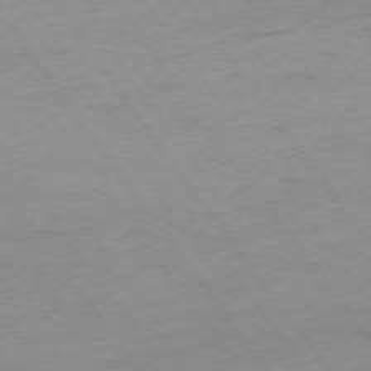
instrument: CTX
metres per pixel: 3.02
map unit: Ap
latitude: -74.5007
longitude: -85.1403
